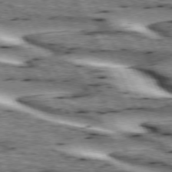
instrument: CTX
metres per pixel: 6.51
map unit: lApd
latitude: 73.3860
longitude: -54.5546
